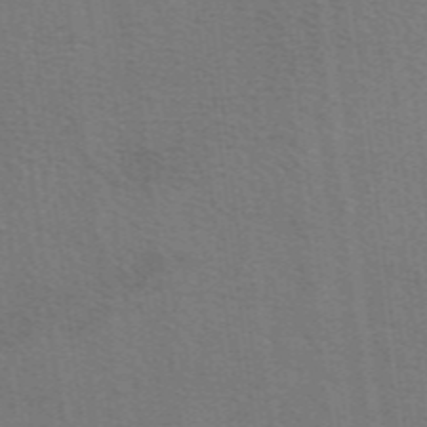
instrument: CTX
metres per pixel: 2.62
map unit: eAb
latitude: 50.6679
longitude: 113.3132
